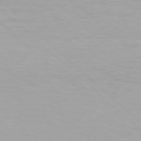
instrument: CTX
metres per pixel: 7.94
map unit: Hpe
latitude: 77.7827
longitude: -132.6491
